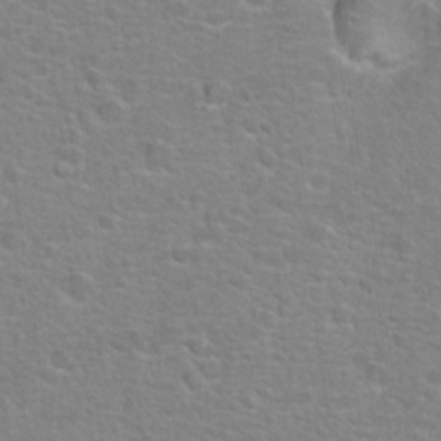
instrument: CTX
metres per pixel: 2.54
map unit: Hto
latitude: 22.7057
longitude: -46.8191
